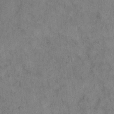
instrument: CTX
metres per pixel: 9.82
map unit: eHh
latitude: 12.1956
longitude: -62.6491
